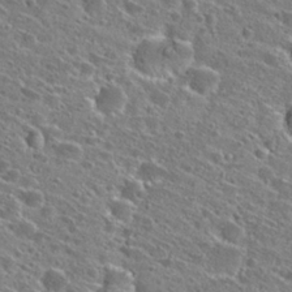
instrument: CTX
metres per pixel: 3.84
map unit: Hto
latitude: 25.8394
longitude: -47.0081
